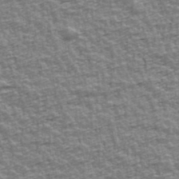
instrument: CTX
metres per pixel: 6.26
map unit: Ave
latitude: 42.3278
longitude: -112.3467
